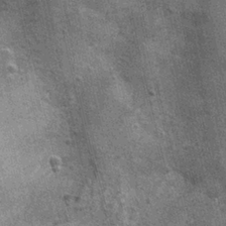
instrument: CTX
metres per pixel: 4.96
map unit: Nhu
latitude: 0.4601
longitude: -16.0822
